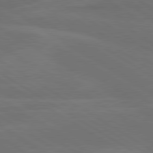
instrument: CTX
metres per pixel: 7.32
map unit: lApd
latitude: 79.9717
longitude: -126.1578
